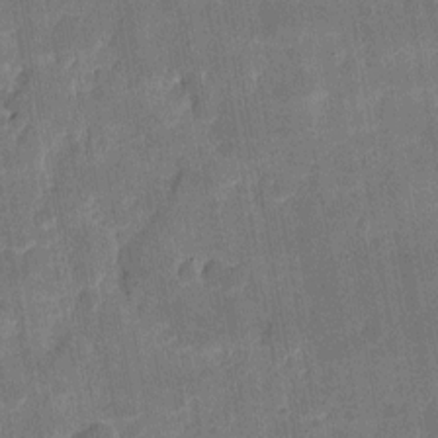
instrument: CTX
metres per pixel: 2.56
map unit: eHh
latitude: 7.1403
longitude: -66.1955
